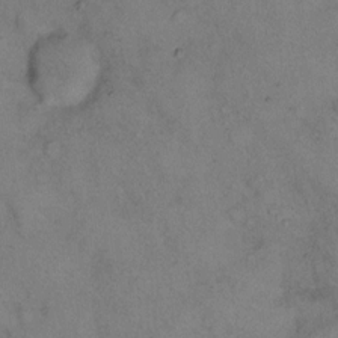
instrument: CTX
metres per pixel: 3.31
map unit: eHh
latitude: 15.0459
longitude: -63.2915
